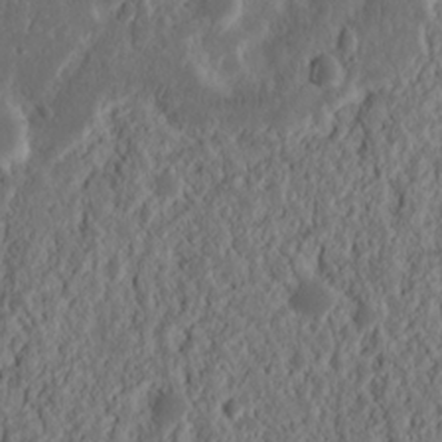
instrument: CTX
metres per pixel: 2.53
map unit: Nhu
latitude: 14.5168
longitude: -73.0837
